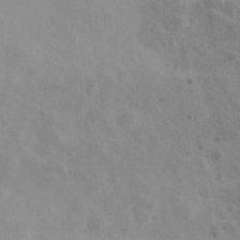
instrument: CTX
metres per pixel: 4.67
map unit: Ave
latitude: 39.9150
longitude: -106.3089
